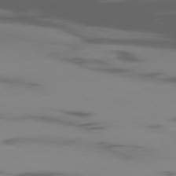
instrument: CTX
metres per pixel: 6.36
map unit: Ap
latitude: -77.9556
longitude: -65.8583
